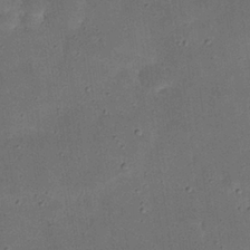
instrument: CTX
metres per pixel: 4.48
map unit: Nhu
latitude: 25.4615
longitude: -71.6316
